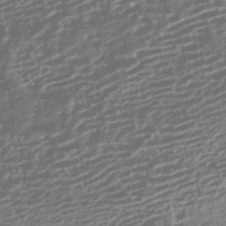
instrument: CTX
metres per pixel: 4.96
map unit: HNhu
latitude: -43.0864
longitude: 104.1417
